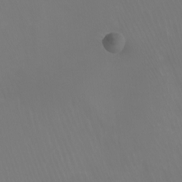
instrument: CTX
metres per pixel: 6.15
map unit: Nhu
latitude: -4.7841
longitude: -90.4223
